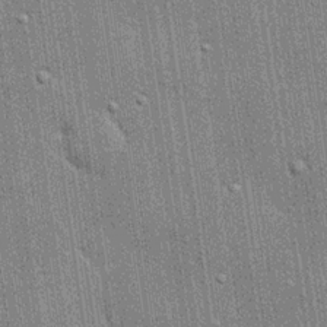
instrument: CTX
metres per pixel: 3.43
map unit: lHvf
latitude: 18.8569
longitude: 142.5951
